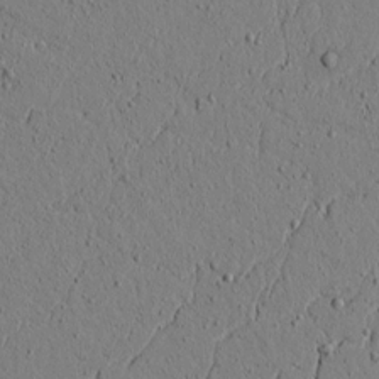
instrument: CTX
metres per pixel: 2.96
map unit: lAvf
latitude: 5.5749
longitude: 165.9556
